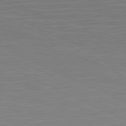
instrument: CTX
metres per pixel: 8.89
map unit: lApd
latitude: 81.4426
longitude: -170.0822
